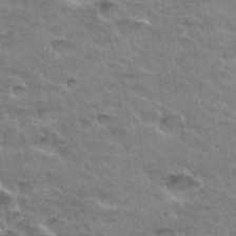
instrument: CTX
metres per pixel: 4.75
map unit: Hto
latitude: 33.4426
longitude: -47.1970
